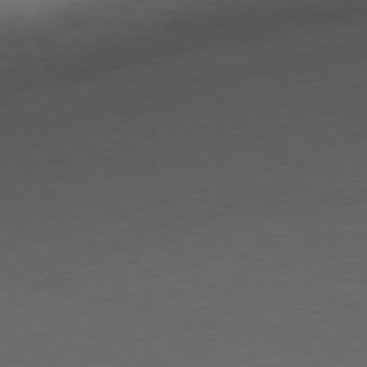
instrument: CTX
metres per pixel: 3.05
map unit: Ap
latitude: -75.5966
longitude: -78.0822
